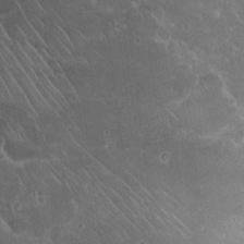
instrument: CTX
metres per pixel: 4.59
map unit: Hto
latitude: 16.1956
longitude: -59.8583
